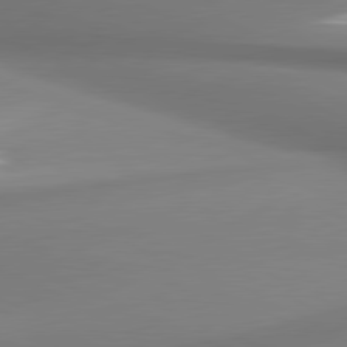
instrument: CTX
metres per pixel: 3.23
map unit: lApd
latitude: 80.9325
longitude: 177.5966
